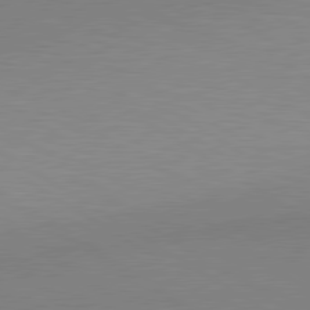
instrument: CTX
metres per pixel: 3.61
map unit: lApd
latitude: 80.2522
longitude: 131.2376
